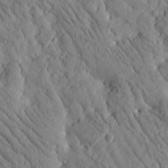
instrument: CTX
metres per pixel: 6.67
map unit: Htu
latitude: -2.7841
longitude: 174.1038
